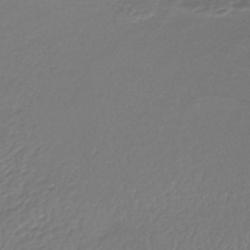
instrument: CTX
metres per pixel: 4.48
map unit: lHb
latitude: -42.9163
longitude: 73.3132
